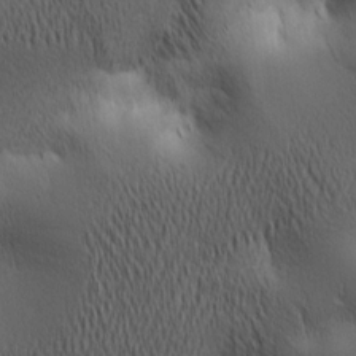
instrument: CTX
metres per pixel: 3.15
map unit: lAa
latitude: 11.5371
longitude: -107.7639
